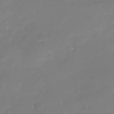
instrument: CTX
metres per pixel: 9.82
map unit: Nhe
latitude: -37.0864
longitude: -113.7261
